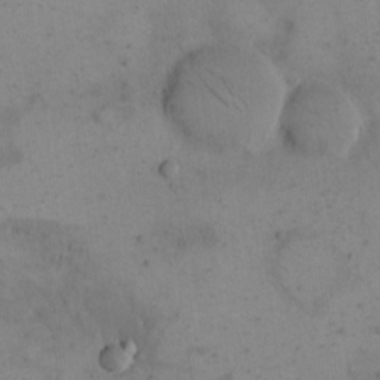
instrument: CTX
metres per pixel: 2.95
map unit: eHh
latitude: 15.2915
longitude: -67.6127
